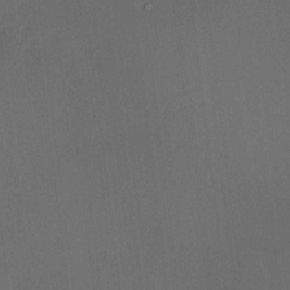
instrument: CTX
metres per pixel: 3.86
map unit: HNhu
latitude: 12.7246
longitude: 11.0109
